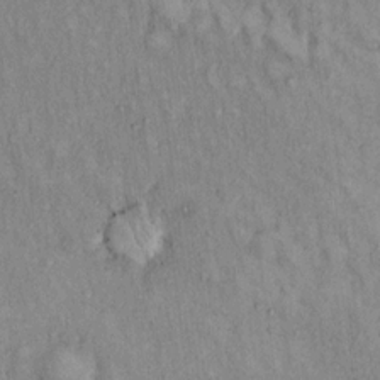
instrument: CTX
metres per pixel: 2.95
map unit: Hto
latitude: 14.5357
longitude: -60.8947
